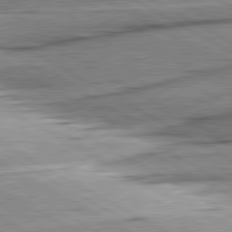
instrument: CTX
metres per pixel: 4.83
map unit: lApd
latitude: 80.5357
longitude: -157.0836
